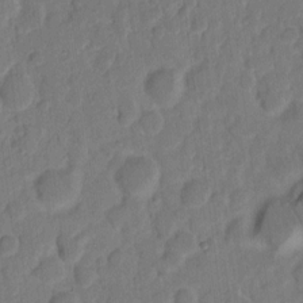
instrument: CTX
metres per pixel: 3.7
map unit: eHh
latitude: 8.9892
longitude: -65.3482
